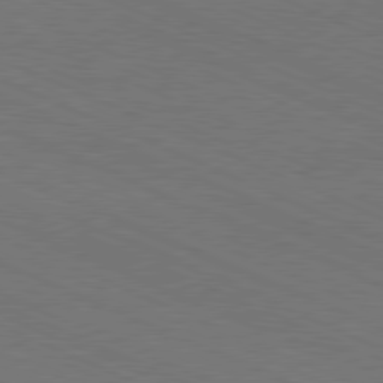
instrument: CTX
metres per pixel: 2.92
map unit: Hpe
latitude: -81.7289
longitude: 15.7667
